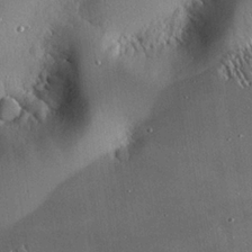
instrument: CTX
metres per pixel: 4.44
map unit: eHh
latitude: 24.1955
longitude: -90.5735
